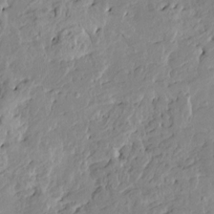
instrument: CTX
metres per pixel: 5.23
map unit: HNhu
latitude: 5.1781
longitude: 3.1431
